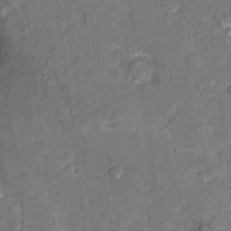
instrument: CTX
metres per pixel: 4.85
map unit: Hto
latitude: 15.5938
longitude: -31.5371
